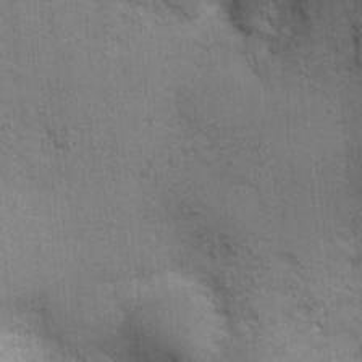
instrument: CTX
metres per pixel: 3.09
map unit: Ht
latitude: -1.7289
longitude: -15.0459
